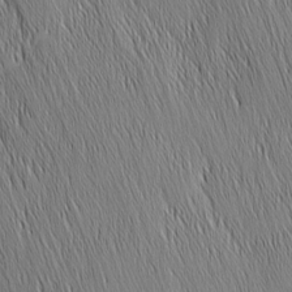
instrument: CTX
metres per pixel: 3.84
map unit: Nhu
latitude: -6.1605
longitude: -150.4034
